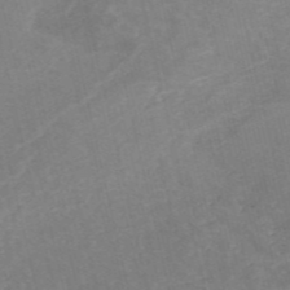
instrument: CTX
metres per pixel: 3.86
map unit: HNb
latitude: -54.4818
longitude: -47.6505
